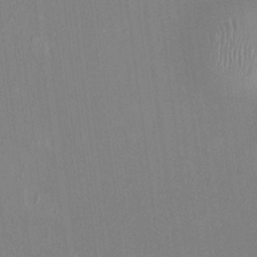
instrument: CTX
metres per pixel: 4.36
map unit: HNhu
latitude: -1.3888
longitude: -7.8394
